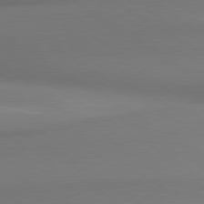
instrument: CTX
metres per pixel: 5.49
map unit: lApd
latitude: 80.0633
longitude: 175.1809
